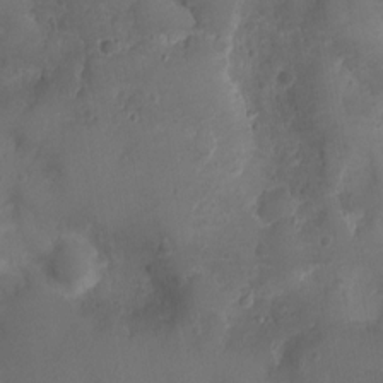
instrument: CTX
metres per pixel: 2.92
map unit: Nhu
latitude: 2.9891
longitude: -15.1215
